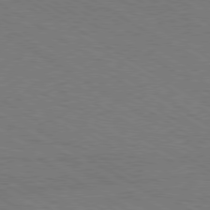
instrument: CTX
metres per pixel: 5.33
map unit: Hpe
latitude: -80.5007
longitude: 16.1039
